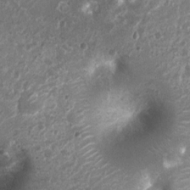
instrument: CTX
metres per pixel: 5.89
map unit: Nhu
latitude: 6.8191
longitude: -21.7638
